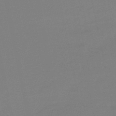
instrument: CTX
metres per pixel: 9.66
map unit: eHb
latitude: -50.1039
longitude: 77.5399
